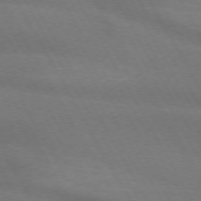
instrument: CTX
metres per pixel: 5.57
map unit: lApd
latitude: 72.4034
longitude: -48.6868
